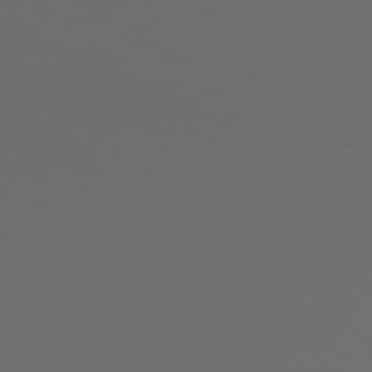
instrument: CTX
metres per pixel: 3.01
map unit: Hpe
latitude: 76.7057
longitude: -140.1955
